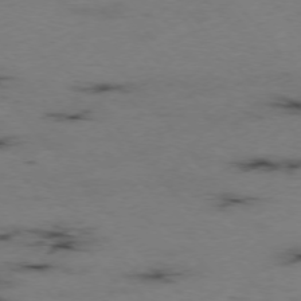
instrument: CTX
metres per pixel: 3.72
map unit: Hpe
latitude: -75.6911
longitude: -22.6868
